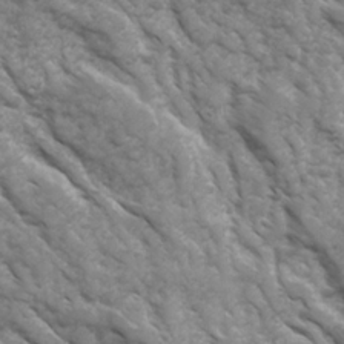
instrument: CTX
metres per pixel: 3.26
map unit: Ave
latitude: 17.1781
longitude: -131.7639
